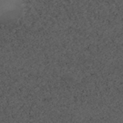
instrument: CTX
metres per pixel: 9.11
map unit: ANa
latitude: 44.6113
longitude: 37.5210
